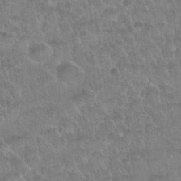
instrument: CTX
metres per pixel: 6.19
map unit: Nhu
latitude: 31.6883
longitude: -51.6505
